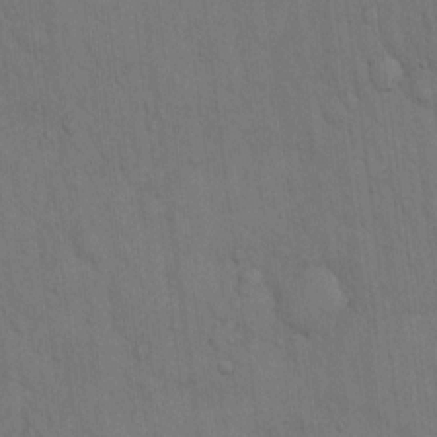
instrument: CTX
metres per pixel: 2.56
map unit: Hto
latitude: 14.6869
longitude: -61.3670
